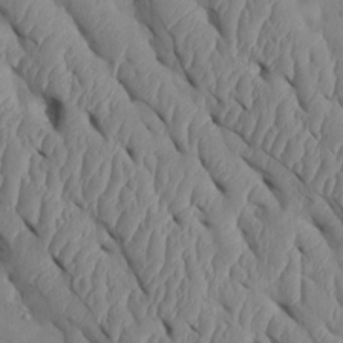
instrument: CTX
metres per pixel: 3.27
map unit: Htu
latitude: 2.0444
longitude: 148.3307
